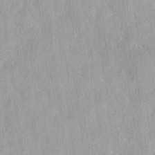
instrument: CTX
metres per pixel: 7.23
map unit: Ave
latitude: 12.1767
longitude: -106.7057
